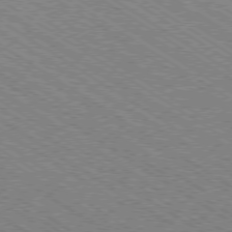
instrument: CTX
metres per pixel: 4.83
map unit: Ap
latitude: -79.1620
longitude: -79.0459
